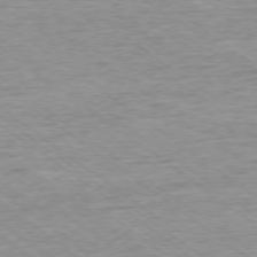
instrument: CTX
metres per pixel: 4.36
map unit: Ap
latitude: -77.9556
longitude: -81.9150
